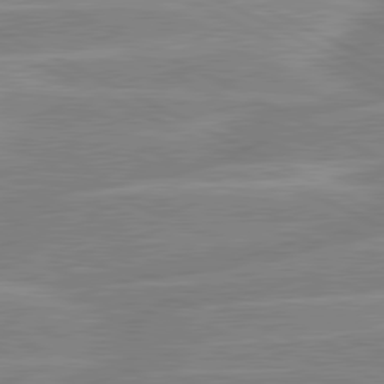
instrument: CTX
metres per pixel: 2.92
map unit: lApd
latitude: 80.7624
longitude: -125.4804
